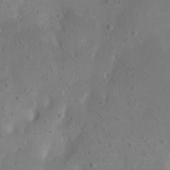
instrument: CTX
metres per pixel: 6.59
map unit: eHh
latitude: 23.2348
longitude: -66.6112
